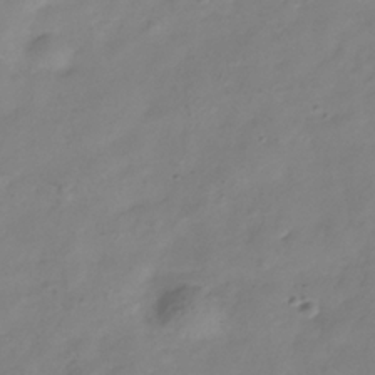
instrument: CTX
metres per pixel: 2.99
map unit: Hve
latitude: -33.7667
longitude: 90.4251
